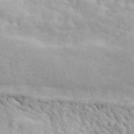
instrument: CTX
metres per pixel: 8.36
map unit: ANa
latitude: 49.4426
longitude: -81.8016
